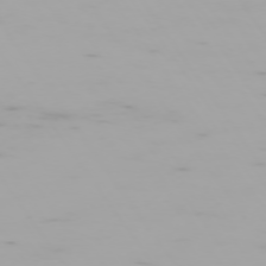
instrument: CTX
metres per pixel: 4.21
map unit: Hpe
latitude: -74.1984
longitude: 5.3887
